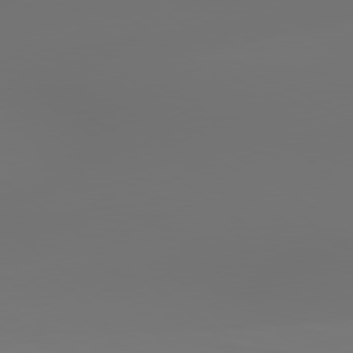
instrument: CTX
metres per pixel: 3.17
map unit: lApd
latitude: 79.2726
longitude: -174.9514
